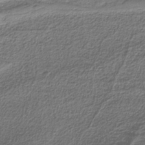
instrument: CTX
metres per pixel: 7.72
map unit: HNb
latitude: -37.7288
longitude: 53.7666
